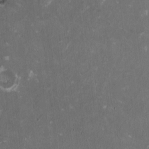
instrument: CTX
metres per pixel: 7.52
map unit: HNhu
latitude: 1.6127
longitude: -3.4993
